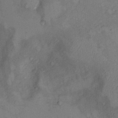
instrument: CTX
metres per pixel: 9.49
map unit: Nhu
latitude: 9.4615
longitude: -25.7638
